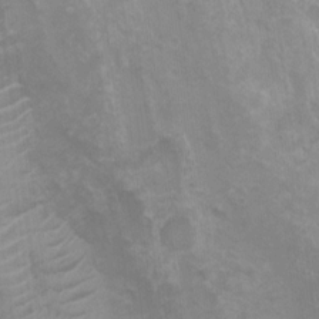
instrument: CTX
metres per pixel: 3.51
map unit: Nhu
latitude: 5.6505
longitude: -17.8772
